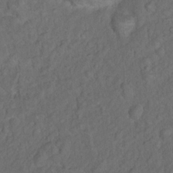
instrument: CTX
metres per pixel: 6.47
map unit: Nhu
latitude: 10.7813
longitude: -26.6680
